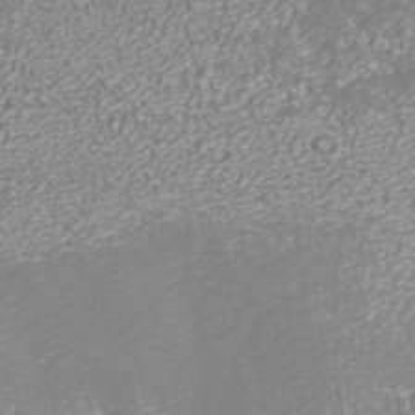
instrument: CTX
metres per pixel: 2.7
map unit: ANa
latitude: 41.1970
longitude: 27.7099
